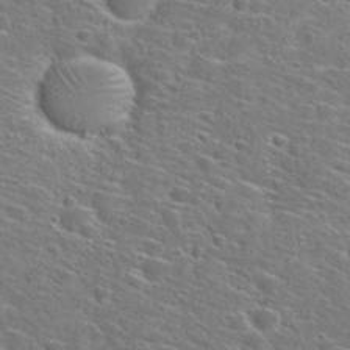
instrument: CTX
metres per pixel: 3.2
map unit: Hto
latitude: 27.5560
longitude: -46.9514
